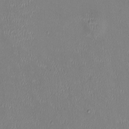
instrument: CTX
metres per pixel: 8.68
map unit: HNhu
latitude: 0.4601
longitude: -4.8569
